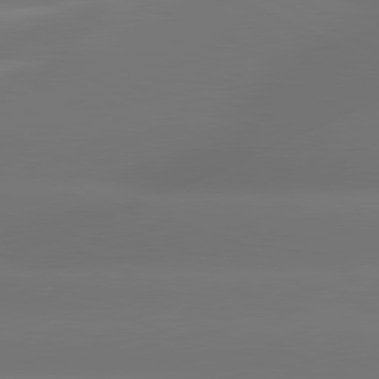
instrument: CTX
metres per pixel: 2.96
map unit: lApd
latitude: 81.2159
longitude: -164.2145
